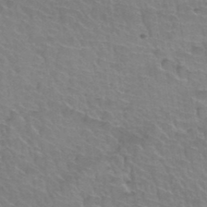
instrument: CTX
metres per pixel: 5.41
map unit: Hto
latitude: 35.8394
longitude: -44.4034
